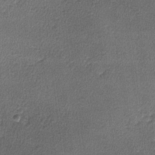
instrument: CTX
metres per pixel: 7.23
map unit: lHvf
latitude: -11.5399
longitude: -100.6302
